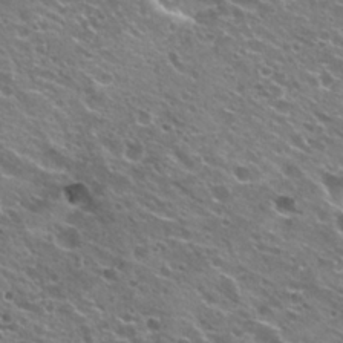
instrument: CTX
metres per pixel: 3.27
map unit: Hto
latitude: 23.1781
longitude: -31.8395
